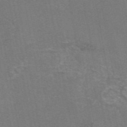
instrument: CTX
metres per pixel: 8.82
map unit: eAb
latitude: 47.2915
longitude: 104.5196
